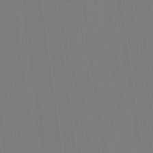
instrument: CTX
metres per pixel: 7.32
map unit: eHb
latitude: -30.1794
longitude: 69.6910
